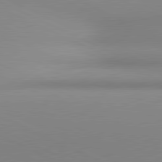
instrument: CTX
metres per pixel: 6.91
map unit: lApd
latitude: 80.9514
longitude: 143.4076
